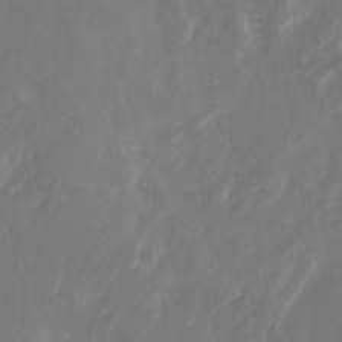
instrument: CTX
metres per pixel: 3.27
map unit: Nhu
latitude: -28.2928
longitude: -71.4804
